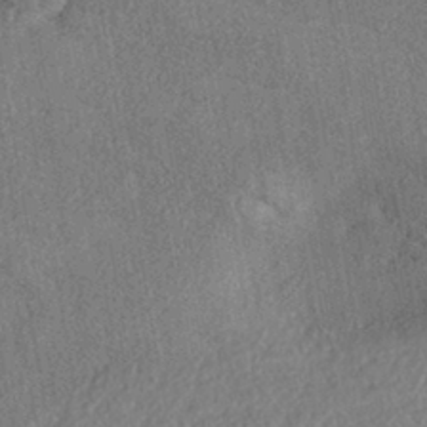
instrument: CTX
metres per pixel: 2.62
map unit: eHh
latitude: -42.1794
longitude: 121.1053
